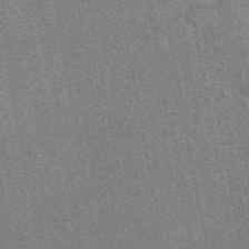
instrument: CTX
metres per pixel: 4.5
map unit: eAb
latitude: 48.1389
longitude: 116.7274
